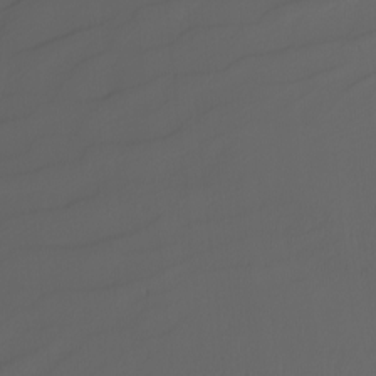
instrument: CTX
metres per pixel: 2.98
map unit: Nhu
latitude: -4.7652
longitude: -92.1766
